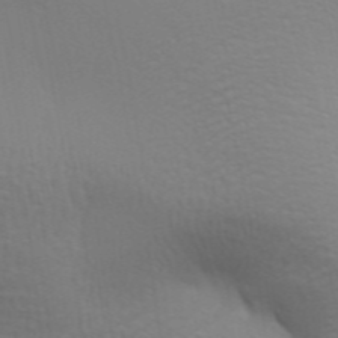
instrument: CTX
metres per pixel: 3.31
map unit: Aa
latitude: 31.7639
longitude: -141.0836
